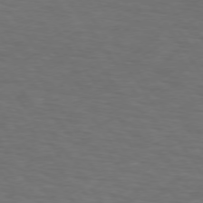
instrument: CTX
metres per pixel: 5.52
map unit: lApd
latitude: 74.3656
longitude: -74.7624
